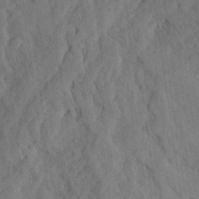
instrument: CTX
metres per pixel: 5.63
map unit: Ave
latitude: 23.4048
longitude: -134.4979
